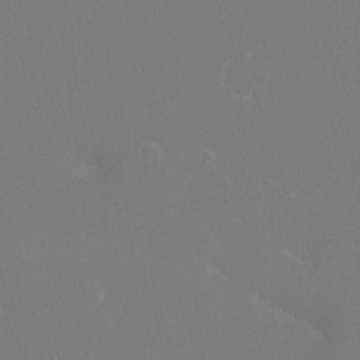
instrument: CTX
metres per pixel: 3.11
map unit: Ht
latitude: -16.2551
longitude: -41.0269
